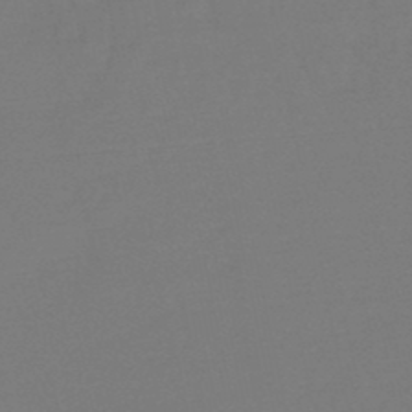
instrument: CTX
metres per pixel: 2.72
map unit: eHb
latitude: -48.9731
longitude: 86.1606
